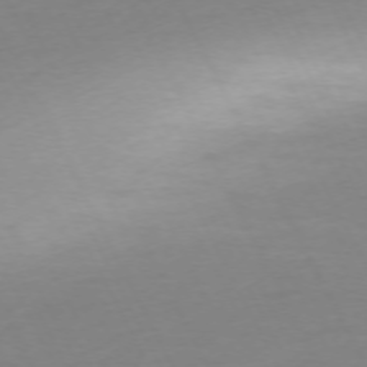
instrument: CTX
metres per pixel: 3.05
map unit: Ap
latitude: -73.6911
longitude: -69.9717
